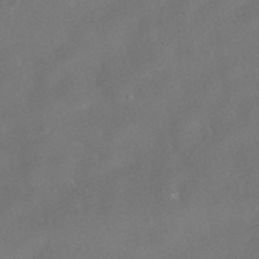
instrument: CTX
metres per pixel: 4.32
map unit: HNhu
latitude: -41.1620
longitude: 102.9731
